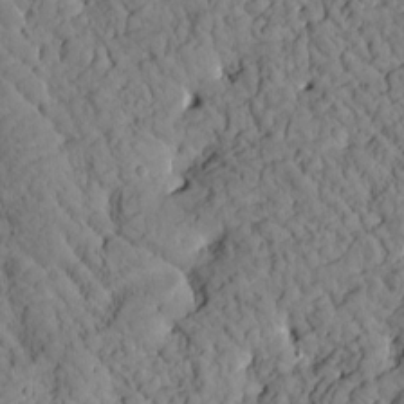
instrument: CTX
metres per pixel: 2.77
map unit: Htu
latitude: 0.8947
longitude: 176.4440
